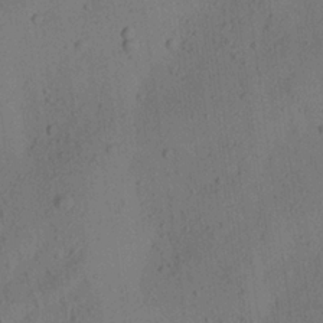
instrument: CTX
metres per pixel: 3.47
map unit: Aa
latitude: 23.8016
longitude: -143.5749
